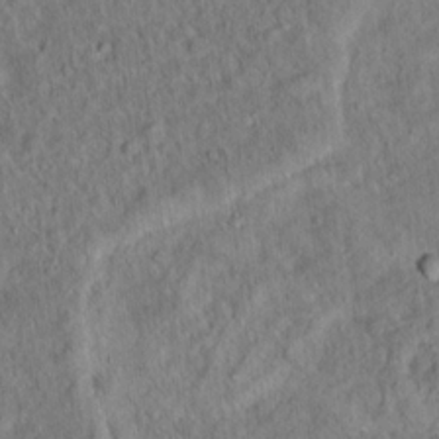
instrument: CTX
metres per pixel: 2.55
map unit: Ht
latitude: 14.1767
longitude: -39.6316
